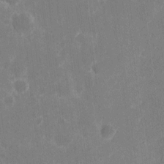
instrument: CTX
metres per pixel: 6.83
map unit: eHh
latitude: 6.1389
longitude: -67.0269
